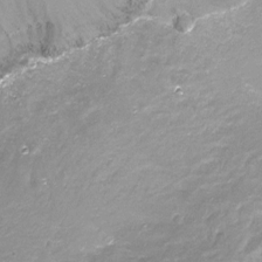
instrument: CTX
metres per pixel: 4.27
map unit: Ht
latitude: -16.3685
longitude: -43.4049
